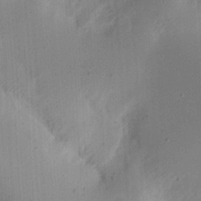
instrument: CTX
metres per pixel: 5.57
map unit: Nhu
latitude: 15.1026
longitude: -75.3482
